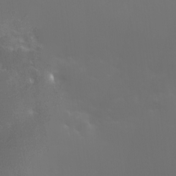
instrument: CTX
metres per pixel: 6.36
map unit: HNhu
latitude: 5.9339
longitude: 14.4062
